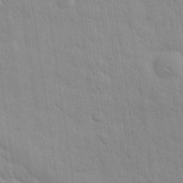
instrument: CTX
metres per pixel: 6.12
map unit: eHh
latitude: 32.2711
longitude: -70.9325
